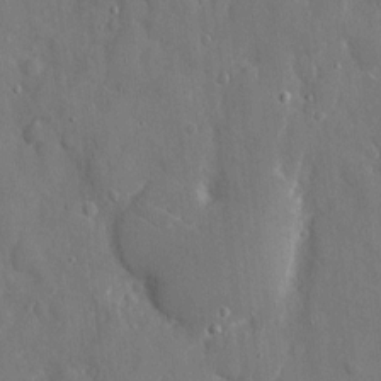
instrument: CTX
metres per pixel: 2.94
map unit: eHh
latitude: 7.9717
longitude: -69.4238
